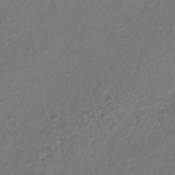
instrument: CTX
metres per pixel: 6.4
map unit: ANa
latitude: -38.3495
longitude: 94.7652
